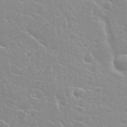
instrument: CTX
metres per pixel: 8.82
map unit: Nhu
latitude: 26.4790
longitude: -51.7638
